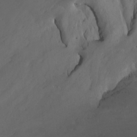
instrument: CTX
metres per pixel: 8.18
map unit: Nhu
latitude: -8.5952
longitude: -65.5938
